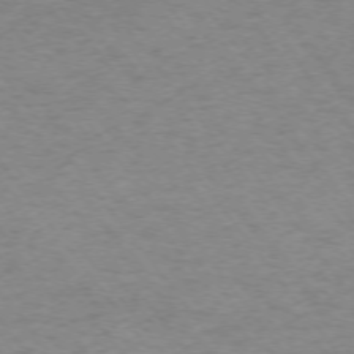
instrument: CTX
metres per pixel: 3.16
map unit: Ap
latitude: -74.7086
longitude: -78.8191
